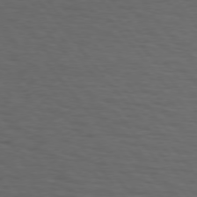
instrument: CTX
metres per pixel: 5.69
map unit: Hpe
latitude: 75.5371
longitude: -131.6127
